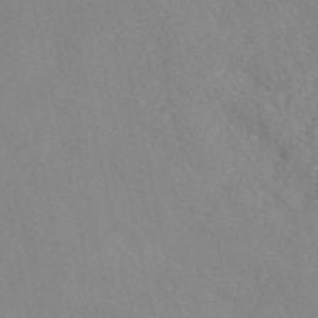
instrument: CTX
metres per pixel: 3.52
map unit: eAb
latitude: 46.8191
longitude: 112.8975
